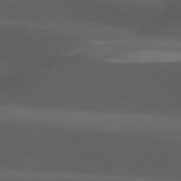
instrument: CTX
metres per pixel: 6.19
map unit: lApd
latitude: 77.6505
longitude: -53.8206
